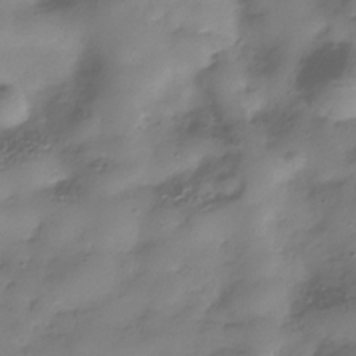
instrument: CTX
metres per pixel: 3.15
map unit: Hve
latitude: -32.0472
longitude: 91.1243
